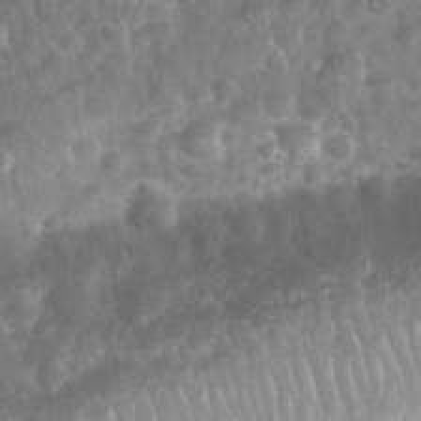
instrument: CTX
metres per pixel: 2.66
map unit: Nhu
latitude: 28.2522
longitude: -65.1214
